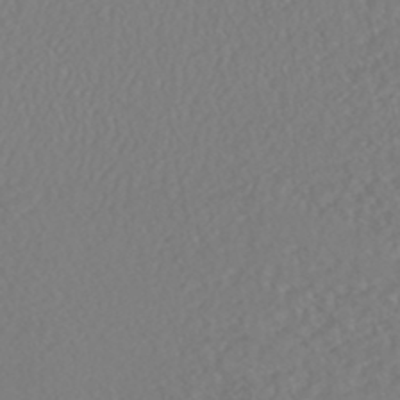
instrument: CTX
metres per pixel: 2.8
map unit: HNhu
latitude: -47.0297
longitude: 104.4818
